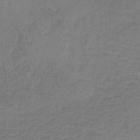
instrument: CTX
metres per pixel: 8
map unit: HNb
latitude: -32.6897
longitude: 58.7085
